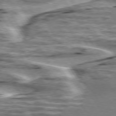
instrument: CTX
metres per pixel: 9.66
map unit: lApd
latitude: 75.4993
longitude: -59.4804
